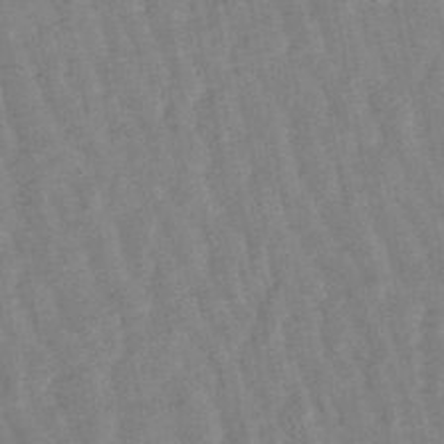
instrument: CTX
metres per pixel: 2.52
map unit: lHb
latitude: -48.4818
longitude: 77.9745
